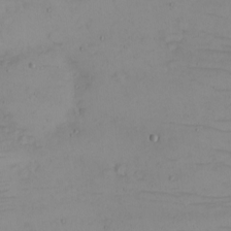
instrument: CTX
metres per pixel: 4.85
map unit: eHh
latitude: -5.3698
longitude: -81.0269
